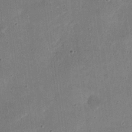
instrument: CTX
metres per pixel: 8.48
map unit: Nhu
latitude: 21.4805
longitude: -71.1592
